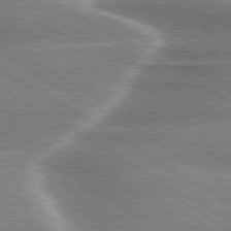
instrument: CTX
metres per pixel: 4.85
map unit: lApd
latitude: 80.0255
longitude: -120.3657
